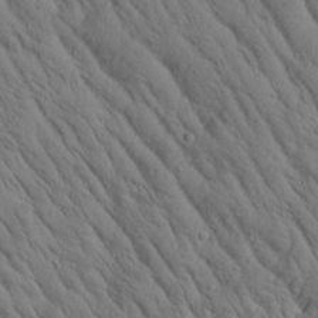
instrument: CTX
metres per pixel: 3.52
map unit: Htu
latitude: 3.0269
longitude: 178.1794
